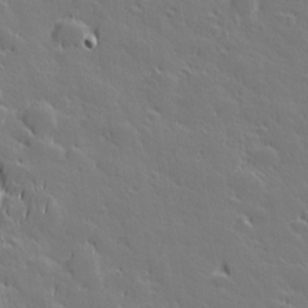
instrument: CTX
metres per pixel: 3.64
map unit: Hve
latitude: 27.2348
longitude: 143.9556
